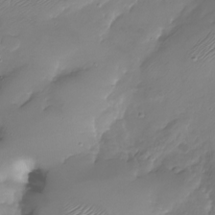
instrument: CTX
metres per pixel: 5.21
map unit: Nhu
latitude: -28.4062
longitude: -59.7450
